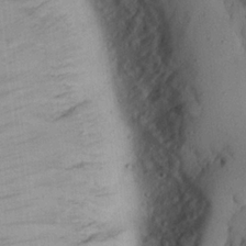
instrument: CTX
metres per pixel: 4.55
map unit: Nhu
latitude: 20.3279
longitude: -76.9513
